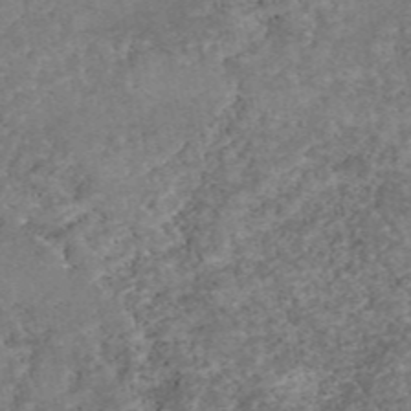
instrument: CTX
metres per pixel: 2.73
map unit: eAb
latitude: 47.6127
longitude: 120.5573
